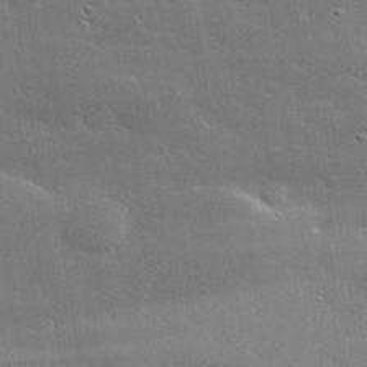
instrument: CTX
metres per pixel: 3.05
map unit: lHvf
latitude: 33.4804
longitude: -91.4615
